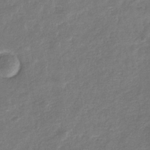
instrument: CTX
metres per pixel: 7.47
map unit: eHb
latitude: -34.2362
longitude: 75.5022
